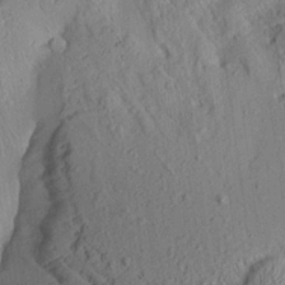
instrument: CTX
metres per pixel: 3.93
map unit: Aa
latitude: 24.5356
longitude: -133.5371
